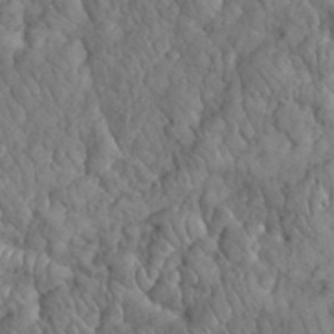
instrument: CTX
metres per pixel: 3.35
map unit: eHh
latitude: 33.3671
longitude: -66.6112
